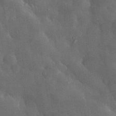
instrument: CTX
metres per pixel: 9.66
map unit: eHh
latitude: 32.0255
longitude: -70.6301
